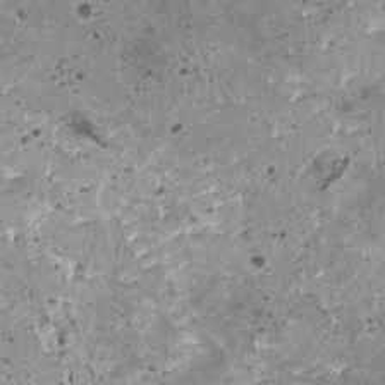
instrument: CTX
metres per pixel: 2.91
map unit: HNhu
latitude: 0.1766
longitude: 2.1416
